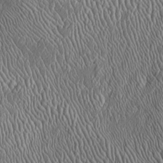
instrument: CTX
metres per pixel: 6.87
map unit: Htu
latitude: -6.4629
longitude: 157.4076
